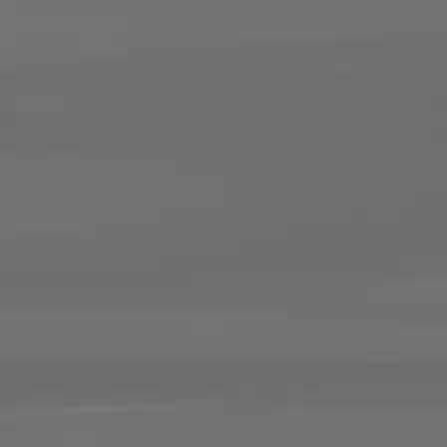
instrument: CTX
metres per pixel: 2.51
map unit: lApd
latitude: 83.4804
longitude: -128.2144
